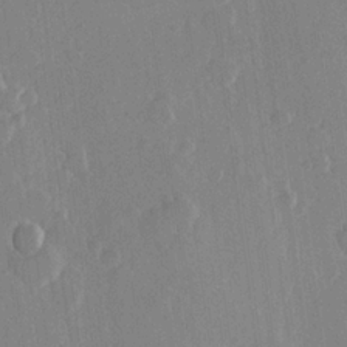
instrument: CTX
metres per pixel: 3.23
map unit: Hve
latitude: 22.2145
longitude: 148.9353
